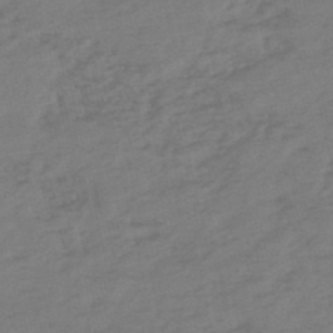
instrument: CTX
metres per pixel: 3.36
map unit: eHh
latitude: -51.4265
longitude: -24.7057
